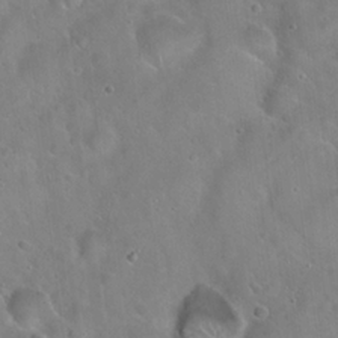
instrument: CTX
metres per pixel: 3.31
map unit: Hto
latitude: 21.6883
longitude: -53.5560
